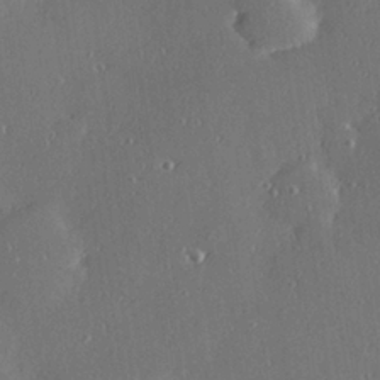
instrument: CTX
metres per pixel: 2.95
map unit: Hve
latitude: 27.6127
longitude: -91.0458
